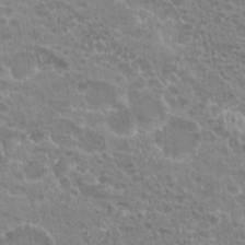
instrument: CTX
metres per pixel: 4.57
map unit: Hto
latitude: 20.8380
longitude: -40.4978
